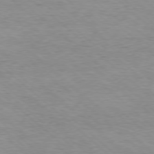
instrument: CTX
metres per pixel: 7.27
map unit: Ap
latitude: -78.1039
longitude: -93.6316
